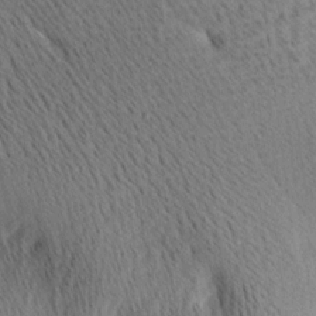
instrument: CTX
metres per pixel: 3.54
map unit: Ave
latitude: 10.8569
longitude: -107.3671
